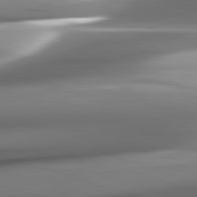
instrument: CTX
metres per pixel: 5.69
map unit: lApd
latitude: 82.5545
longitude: -142.6869
